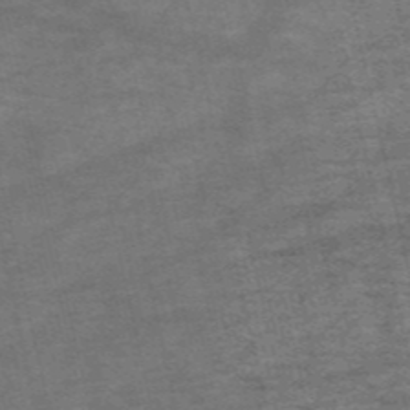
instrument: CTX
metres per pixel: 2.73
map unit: HNb
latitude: -53.7477
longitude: -43.3293
